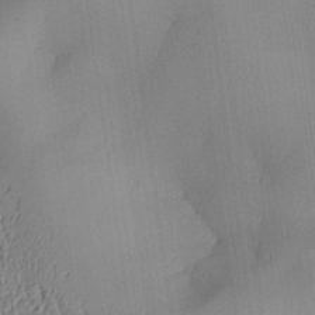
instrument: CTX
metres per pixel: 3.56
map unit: Aa
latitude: 27.6316
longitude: -132.5168
